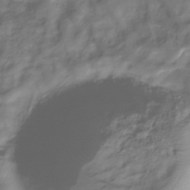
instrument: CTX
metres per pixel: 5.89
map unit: Hve
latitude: -33.5022
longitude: 90.3684
